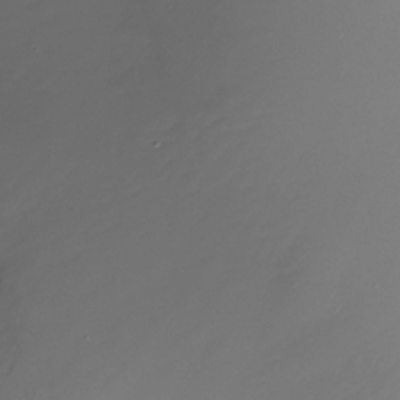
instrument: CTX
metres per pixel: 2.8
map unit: Nhu
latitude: -28.4818
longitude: -67.5560
